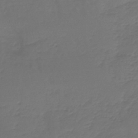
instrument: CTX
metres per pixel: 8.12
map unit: lHb
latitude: -43.8989
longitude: 62.8786
